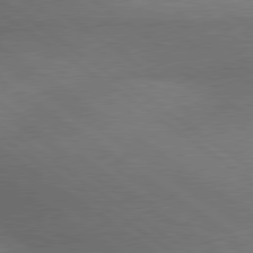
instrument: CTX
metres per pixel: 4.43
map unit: lApd
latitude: 79.9150
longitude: -177.0647
